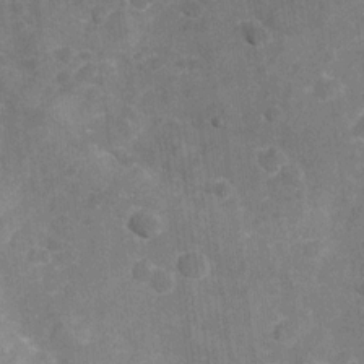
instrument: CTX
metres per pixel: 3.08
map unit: Nhu
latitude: -21.7855
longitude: -55.8583
